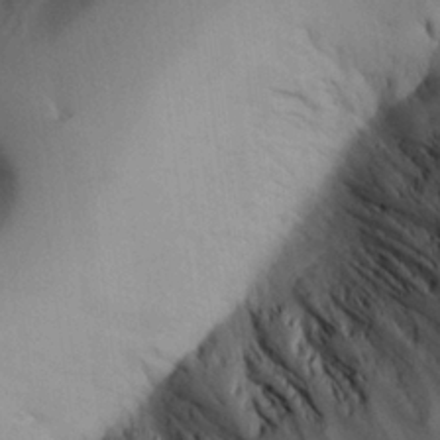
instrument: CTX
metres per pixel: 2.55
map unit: Aa
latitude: 25.2537
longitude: -128.7435
